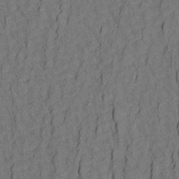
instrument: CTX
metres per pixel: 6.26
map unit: Aa
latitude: 20.8380
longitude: -141.0647
